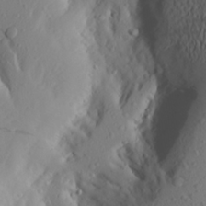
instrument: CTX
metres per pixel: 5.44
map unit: Aa
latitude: 26.5357
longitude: -146.8191
